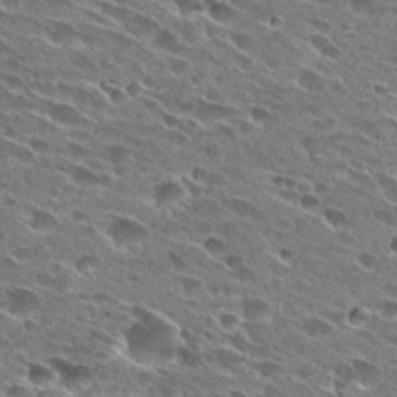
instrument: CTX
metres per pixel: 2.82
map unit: Hto
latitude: 27.3293
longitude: -43.8583
